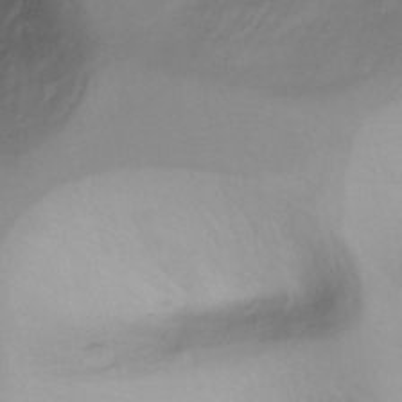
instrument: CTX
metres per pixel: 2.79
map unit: Ht
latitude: 6.2522
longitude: -29.8205
